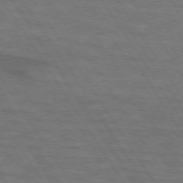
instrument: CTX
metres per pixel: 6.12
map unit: lApd
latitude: 73.8584
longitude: -63.1592
